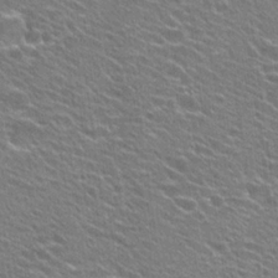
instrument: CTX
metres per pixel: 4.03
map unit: Hto
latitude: 25.2159
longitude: -30.2145
